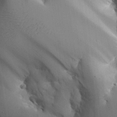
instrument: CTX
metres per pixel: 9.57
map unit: Aa
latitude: 27.7450
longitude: -129.3293
